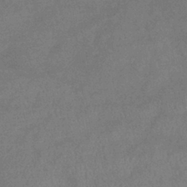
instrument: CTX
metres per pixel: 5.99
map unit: lHb
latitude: -40.6518
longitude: 74.7841
